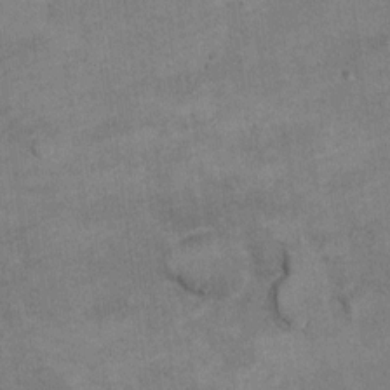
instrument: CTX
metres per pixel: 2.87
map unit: Hto
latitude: 9.2726
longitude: -36.6679
